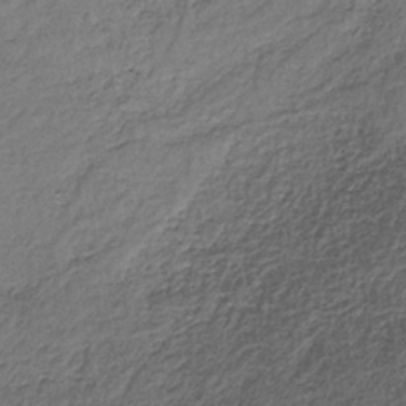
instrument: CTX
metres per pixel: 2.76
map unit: lHb
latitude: -35.3888
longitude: 63.5588
